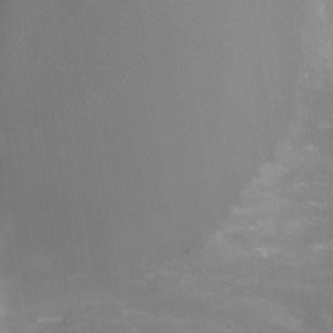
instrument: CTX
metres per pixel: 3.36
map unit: Nhu
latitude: -16.0094
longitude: -56.3656
